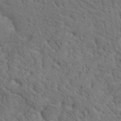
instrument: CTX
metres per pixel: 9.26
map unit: Hto
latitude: 19.1214
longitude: -34.8191
